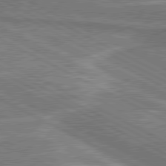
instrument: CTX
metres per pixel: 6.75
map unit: lApd
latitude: 80.6679
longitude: 141.1620
